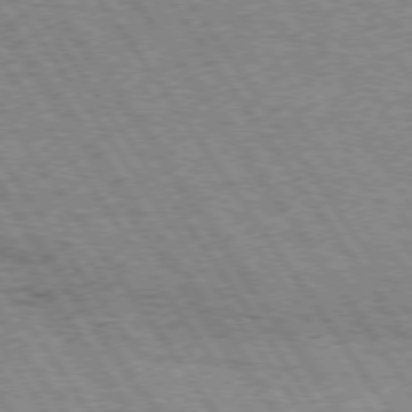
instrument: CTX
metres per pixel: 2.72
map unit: Hpe
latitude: 74.6491
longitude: -151.3859
